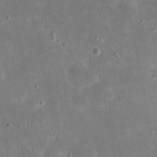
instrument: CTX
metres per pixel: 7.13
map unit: eHh
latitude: 21.8017
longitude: -67.9717
